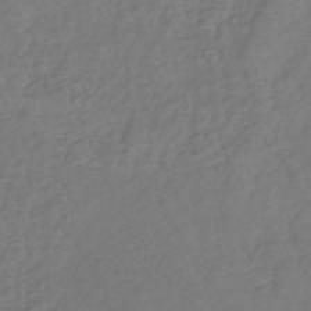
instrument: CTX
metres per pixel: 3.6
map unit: lHb
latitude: -42.4251
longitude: 74.2173
